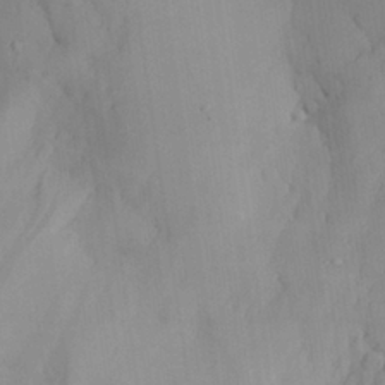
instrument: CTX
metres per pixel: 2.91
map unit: Aa
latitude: 27.1592
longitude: -132.1956
